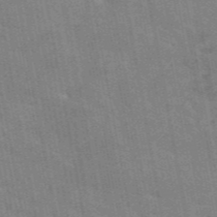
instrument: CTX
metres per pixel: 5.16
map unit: eAb
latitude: 45.4237
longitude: 122.2740
